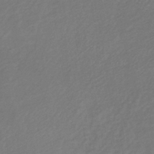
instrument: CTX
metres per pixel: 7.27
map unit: lHb
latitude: -38.8597
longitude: 72.3306
